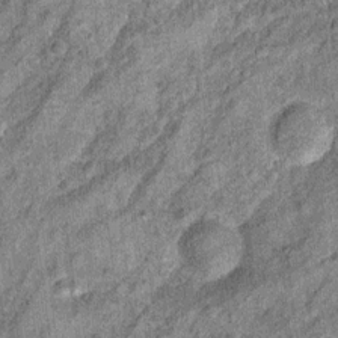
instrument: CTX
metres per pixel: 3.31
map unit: Ht
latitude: 10.2145
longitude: -38.4601
